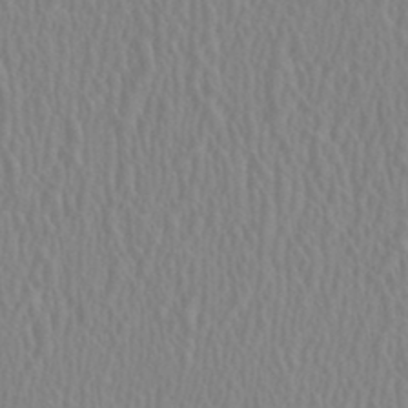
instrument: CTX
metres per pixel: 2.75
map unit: HNhu
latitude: 0.6868
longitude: -0.2333
